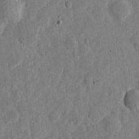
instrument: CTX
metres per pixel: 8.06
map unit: eHh
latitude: 6.1200
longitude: -71.8772
